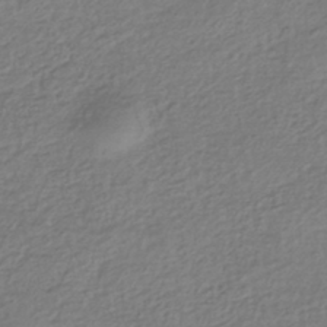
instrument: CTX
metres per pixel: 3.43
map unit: HNhu
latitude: -42.6896
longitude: 98.6140
